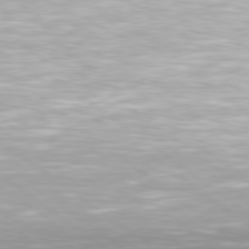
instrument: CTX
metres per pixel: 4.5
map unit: Hpe
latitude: 79.5938
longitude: -129.0080
